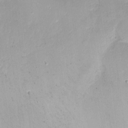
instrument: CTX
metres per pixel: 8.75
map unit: Nhu
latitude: -13.5777
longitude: -40.6112
